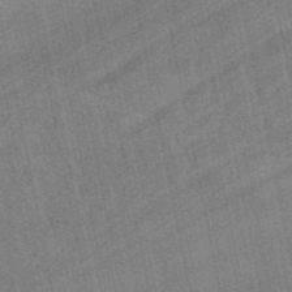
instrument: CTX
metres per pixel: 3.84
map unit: lHb
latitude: -49.1242
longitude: 73.9178
